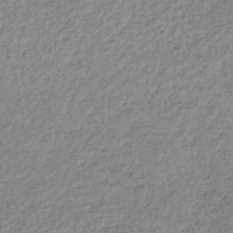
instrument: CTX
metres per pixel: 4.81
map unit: lHb
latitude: -36.1039
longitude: 68.2172
